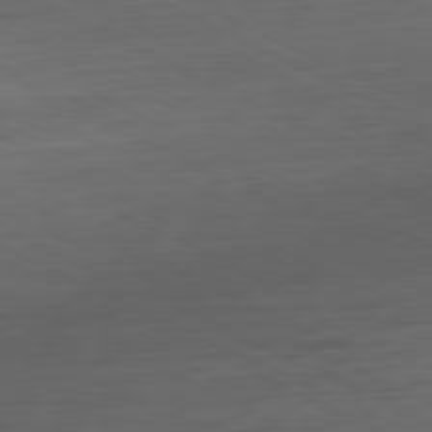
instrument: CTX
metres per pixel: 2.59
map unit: Ap
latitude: -81.1431
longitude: -60.7057
